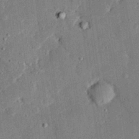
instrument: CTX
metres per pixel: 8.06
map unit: eHh
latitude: 27.9339
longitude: -82.0822
